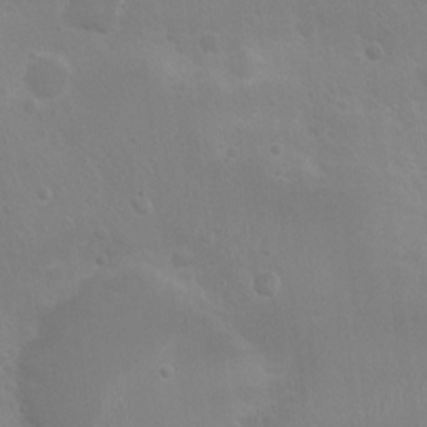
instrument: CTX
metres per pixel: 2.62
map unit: Nhu
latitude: 6.8191
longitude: -19.4048
